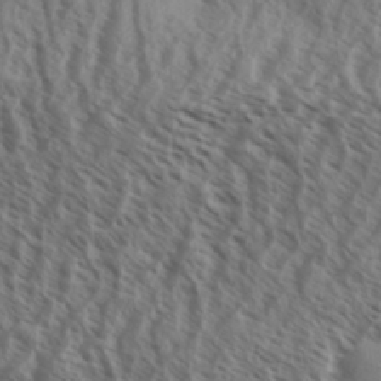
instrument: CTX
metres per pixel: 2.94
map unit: Aa
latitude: 33.6694
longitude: -138.7813
